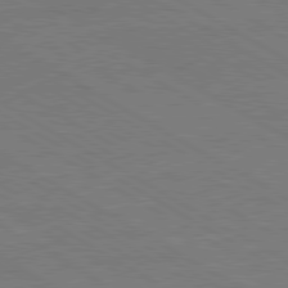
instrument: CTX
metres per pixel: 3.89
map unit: Ap
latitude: -81.7289
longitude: -73.1404
